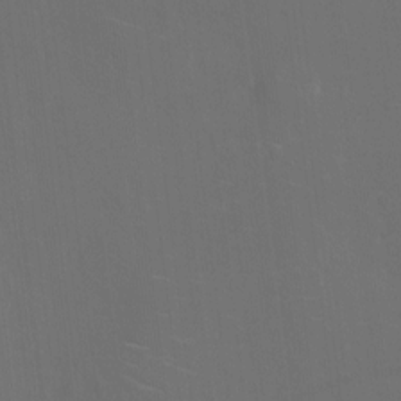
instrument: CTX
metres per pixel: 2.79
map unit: eHh
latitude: 5.7639
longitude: -69.1781
